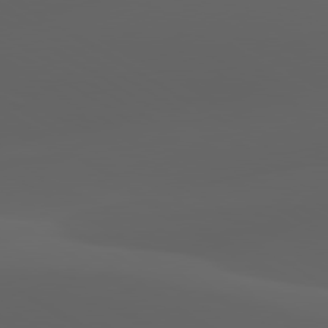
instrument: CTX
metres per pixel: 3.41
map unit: lApd
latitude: 80.0255
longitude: -93.2726
